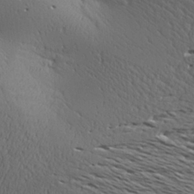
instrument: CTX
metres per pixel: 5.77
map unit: Aa
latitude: 25.5560
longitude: -144.1389
